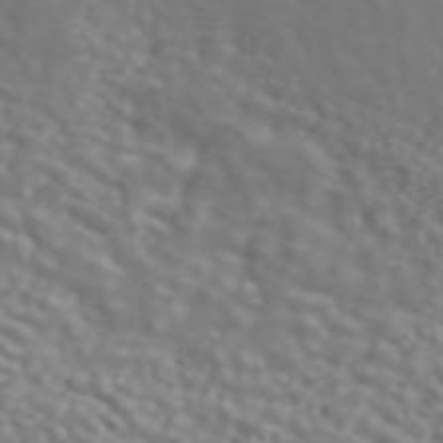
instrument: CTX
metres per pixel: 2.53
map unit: ANa
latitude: 45.1592
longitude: 27.9367
